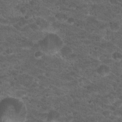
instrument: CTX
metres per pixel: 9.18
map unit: Hto
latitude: 18.5923
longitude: -36.8569
